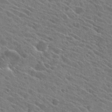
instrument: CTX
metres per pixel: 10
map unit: Hto
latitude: 27.1403
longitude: -42.6868
